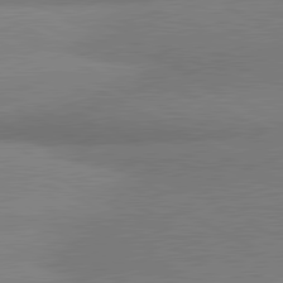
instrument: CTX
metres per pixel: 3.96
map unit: lApd
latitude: 81.2726
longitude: 163.1620
